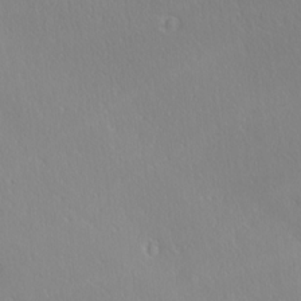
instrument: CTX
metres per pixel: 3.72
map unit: Ave
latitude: 20.7813
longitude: -137.9150
